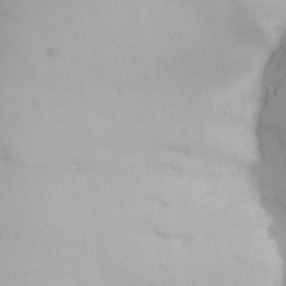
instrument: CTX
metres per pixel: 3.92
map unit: Aa
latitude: 23.5182
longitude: -127.4427
